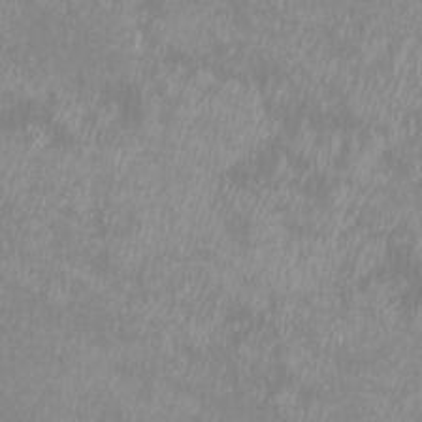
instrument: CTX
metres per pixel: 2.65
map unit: Htu
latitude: -8.7841
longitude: -75.9717
